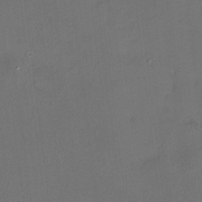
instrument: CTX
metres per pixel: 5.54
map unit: HNhu
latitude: 6.2900
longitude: 7.2187
